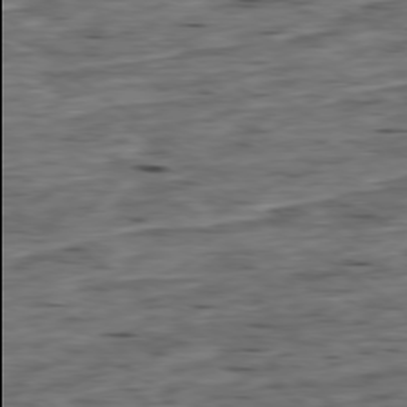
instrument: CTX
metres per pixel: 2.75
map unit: Ap
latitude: -79.2565
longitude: -89.9906
